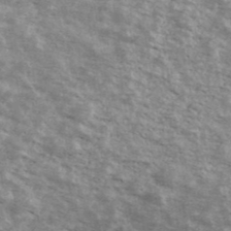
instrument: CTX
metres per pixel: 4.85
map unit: Ave
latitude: 40.9135
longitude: -109.2348
